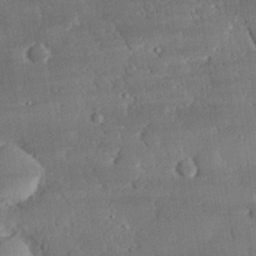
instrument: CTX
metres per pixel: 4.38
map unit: eHh
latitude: 29.6316
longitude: -82.2333
